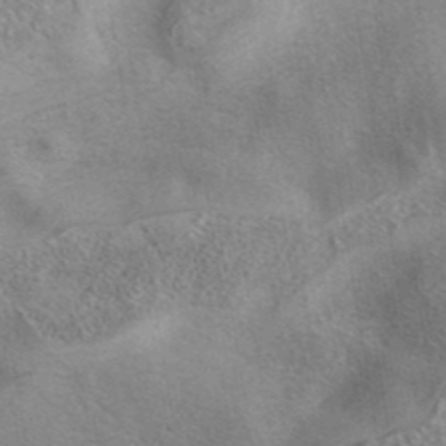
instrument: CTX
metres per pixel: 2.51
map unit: eAb
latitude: 41.0458
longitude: 103.4832
